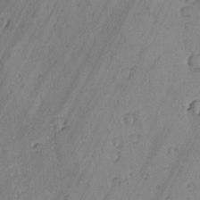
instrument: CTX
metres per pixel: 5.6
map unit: lAvf
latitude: -2.2739
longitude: -105.2537
